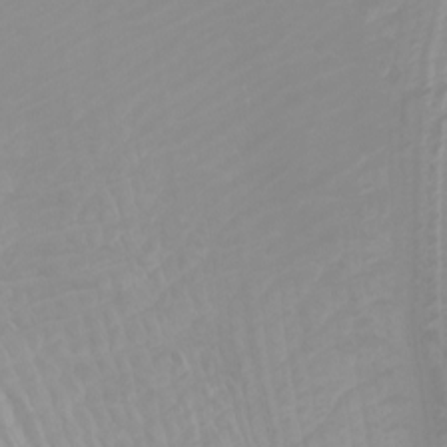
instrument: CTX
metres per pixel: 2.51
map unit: Htu
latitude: -4.2361
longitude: -73.1215
